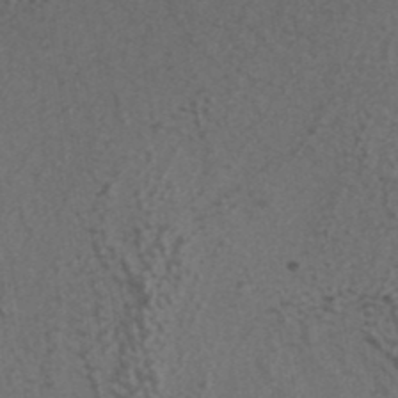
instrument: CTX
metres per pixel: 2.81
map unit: ANa
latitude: 38.8758
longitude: 29.1242
